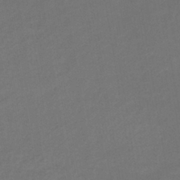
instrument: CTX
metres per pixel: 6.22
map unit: lHb
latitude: -39.2754
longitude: 69.3131
